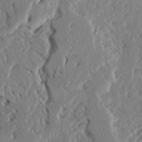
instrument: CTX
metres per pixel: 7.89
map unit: Ave
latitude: 23.3482
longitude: -131.1404
